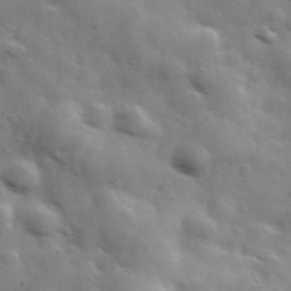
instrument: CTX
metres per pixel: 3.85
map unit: Hve
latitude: 31.5938
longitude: 150.2362
